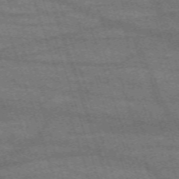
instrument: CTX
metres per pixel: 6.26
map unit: eHh
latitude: -63.0486
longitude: 53.9745
